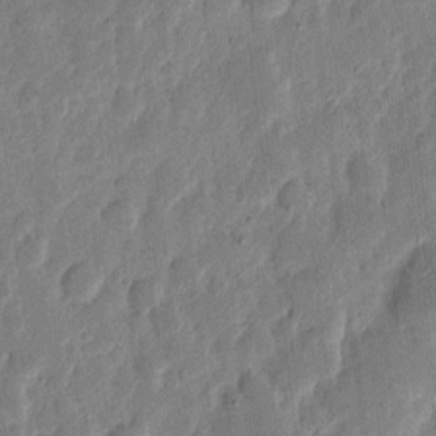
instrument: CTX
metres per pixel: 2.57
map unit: eHh
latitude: 6.7246
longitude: -71.3859
